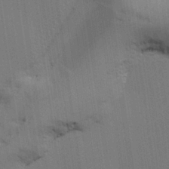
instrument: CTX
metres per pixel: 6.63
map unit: lAvf
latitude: 25.6127
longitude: -111.6505
